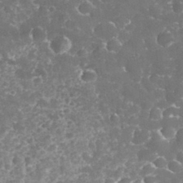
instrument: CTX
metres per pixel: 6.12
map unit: eHh
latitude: 32.8758
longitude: -62.4601
